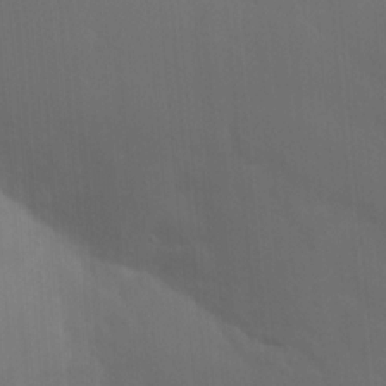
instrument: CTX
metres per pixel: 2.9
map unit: Nhu
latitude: 20.9892
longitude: -72.6680
